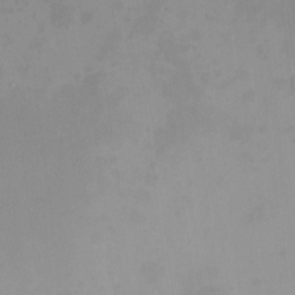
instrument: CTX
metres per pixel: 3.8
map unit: HNhu
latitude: 5.4237
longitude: 8.8786
